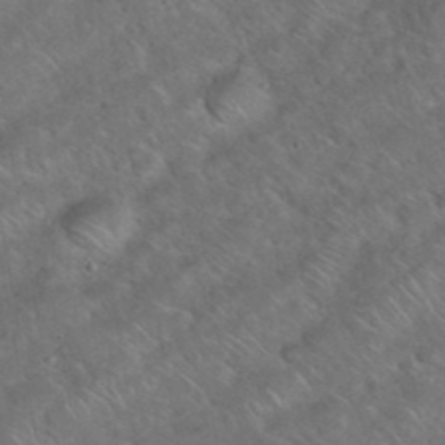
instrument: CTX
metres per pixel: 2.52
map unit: eHh
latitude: 38.2711
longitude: -64.8380
